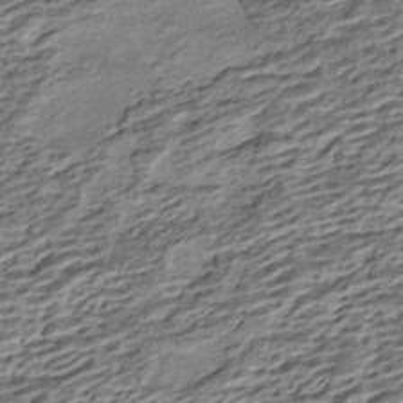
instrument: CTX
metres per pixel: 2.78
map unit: HNhu
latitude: -42.5762
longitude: 105.8422
